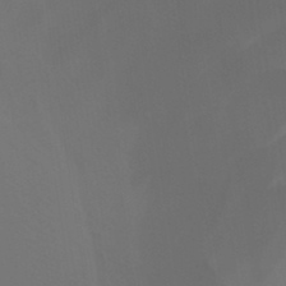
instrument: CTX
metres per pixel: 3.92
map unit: Htu
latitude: -6.3306
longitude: -72.9892
